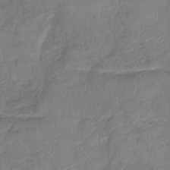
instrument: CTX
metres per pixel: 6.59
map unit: lHb
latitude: -42.2550
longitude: 80.7841
